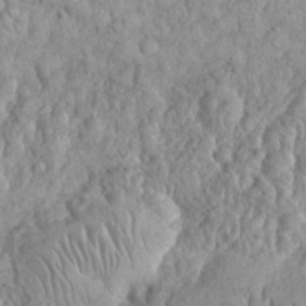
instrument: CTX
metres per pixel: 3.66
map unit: eHh
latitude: 32.5546
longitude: -65.0647
